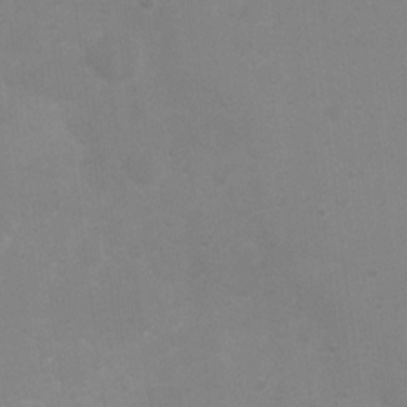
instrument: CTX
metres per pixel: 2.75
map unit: Nhu
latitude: 3.5749
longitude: -25.9528
